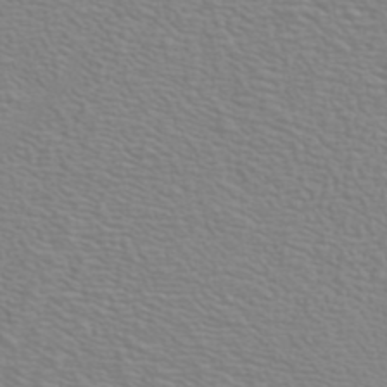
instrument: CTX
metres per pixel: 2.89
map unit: ANa
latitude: 40.1010
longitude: 20.5951
